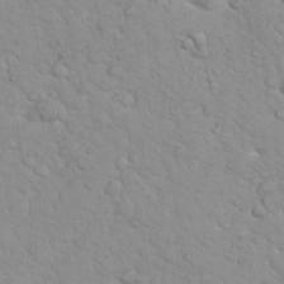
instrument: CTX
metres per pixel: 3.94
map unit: eHh
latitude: 32.1200
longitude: -60.2144
